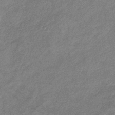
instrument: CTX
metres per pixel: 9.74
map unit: eHb
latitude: -39.0109
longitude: 80.3307
